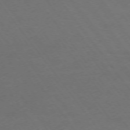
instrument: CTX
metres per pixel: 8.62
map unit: Ap
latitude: -74.7652
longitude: -70.0633
